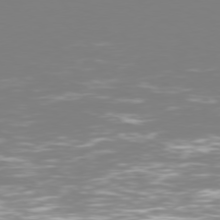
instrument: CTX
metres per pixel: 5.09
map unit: Hpe
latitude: 75.8961
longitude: -139.7261
